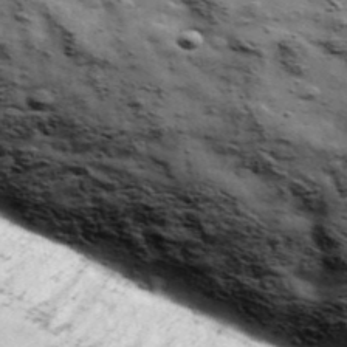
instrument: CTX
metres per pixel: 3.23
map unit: Ave
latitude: 42.7624
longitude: -111.8961
